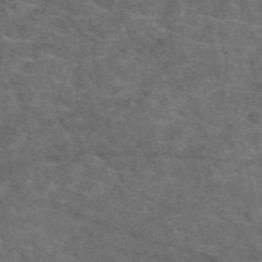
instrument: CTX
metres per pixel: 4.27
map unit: eAb
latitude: 49.5749
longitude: 112.3873
